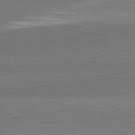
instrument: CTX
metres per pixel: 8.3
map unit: lApd
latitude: 81.9150
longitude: 151.2943
